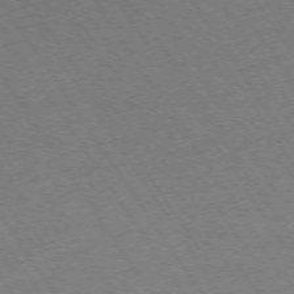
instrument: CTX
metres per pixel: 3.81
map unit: Ap
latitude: -73.3320
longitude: -71.2537
